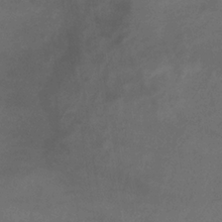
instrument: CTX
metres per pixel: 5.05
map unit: lHb
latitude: -35.0108
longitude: 67.2565
